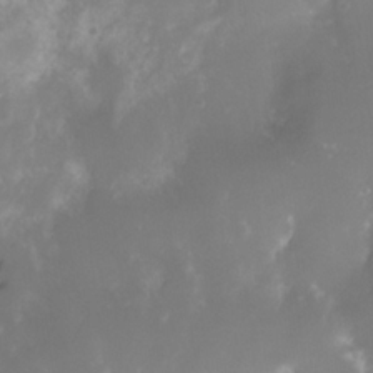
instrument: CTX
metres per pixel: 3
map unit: Nhe
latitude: -35.4832
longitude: -131.3293
